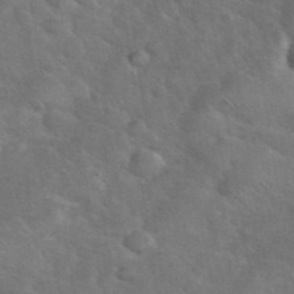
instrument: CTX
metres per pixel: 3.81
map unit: eHh
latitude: 37.9528
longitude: -65.7827
